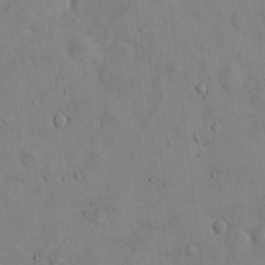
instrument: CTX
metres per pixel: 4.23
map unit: Hto
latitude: 14.0255
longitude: -59.6505
